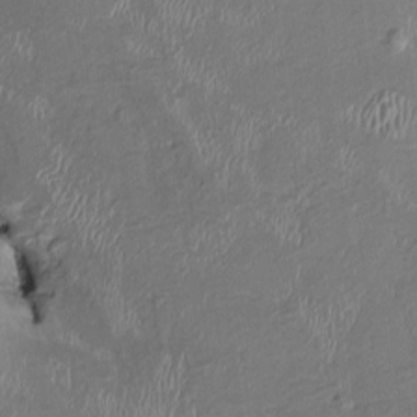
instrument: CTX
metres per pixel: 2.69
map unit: HNhu
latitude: 2.9891
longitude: -5.4426
